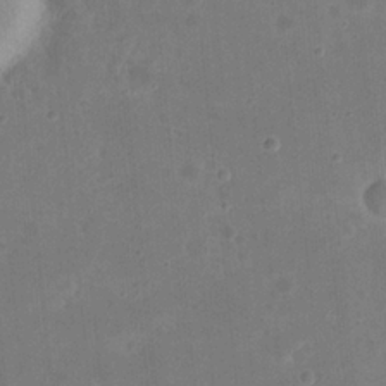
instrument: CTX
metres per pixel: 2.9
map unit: eHh
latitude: 21.5371
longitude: -63.1970
